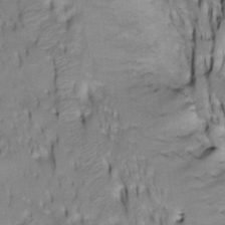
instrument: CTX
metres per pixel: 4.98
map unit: Htu
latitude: -4.4440
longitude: 150.2550
